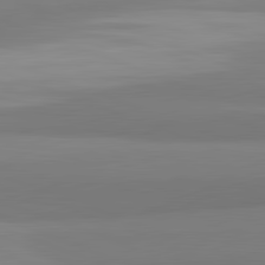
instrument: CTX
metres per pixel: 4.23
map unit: lApd
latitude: 82.3845
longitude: 170.2173
